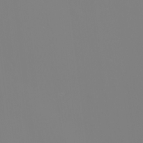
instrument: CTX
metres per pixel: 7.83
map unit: eHh
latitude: -6.3495
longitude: -85.5560
